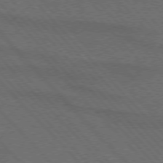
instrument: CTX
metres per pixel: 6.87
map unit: lApd
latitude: 75.2537
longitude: -81.9339
